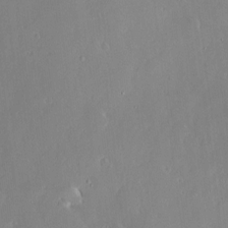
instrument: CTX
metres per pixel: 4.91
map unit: Nve
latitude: -8.1795
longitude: 172.8786
